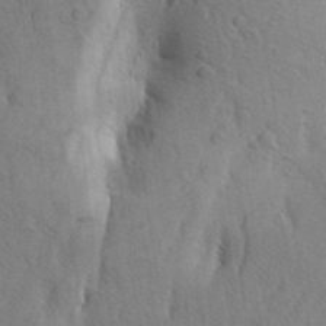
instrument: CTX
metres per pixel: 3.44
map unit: Aa
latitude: 26.3278
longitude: -148.9325
